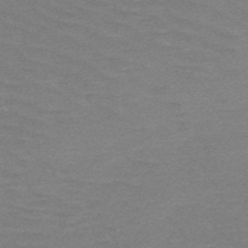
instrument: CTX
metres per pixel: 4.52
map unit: HNb
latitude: -52.7463
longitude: -43.3104
